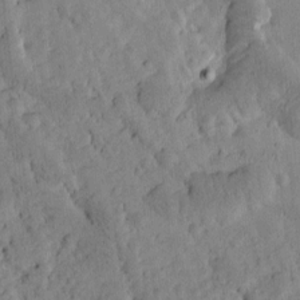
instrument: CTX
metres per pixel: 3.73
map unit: Htu
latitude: -3.8800
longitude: 173.6344
